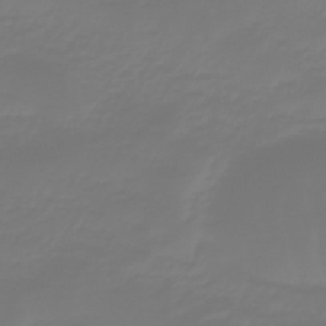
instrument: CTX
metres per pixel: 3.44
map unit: eHb
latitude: -46.8597
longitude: 82.7652
